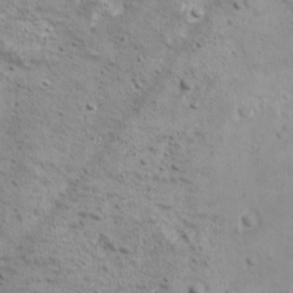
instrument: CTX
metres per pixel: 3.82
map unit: Ave
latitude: 17.3104
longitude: -133.6505
